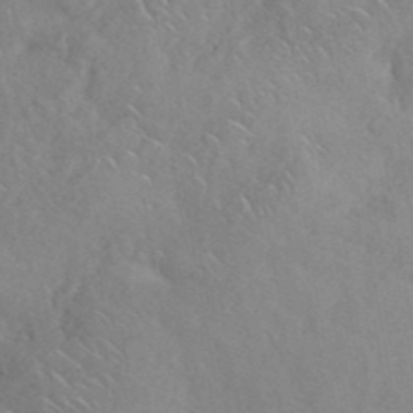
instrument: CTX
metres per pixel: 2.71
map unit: ANa
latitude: 42.0444
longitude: 53.6532
